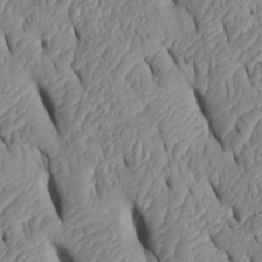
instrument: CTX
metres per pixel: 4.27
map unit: Htu
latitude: 1.6505
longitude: 149.4644
